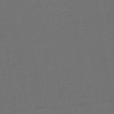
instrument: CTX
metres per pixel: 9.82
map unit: lHb
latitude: -39.4455
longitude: 59.1242
